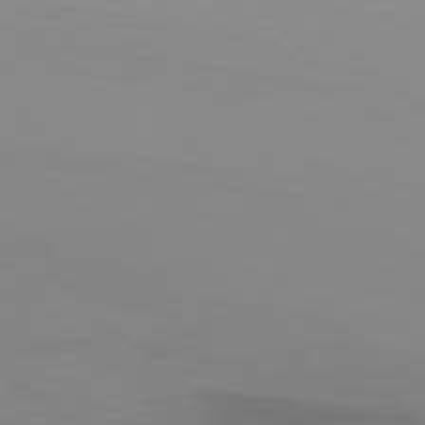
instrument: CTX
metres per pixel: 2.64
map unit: Hpe
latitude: 77.8016
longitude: -135.9906
